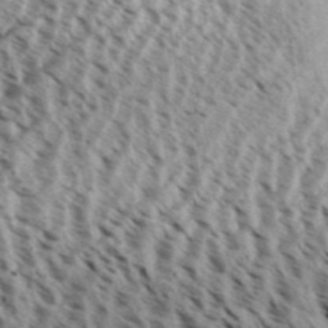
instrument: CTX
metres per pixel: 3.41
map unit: Aa
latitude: 31.7639
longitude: -137.4049
